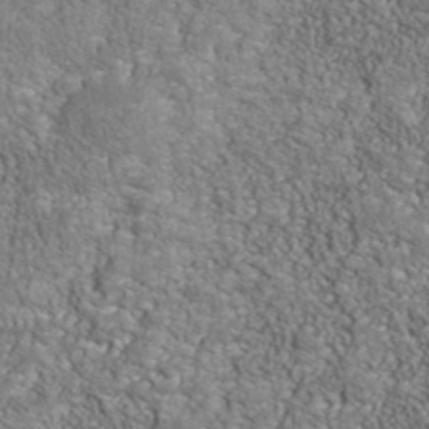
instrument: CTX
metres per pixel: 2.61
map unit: Nhu
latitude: -39.8800
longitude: -84.1767
